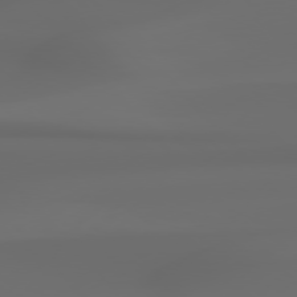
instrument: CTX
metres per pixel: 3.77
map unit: Hpe
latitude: 76.8002
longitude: -132.9514
